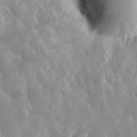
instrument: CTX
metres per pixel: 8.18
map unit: eHh
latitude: 30.0255
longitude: -79.4049
